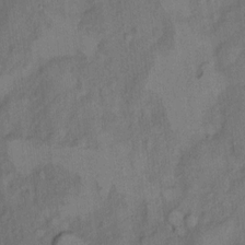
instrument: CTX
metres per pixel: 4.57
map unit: Ht
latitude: 8.6491
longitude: -38.2900
